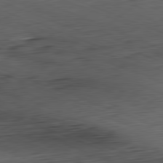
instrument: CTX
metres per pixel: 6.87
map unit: Hpe
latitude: -82.0283
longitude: 14.6708
